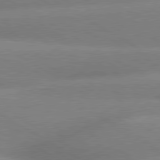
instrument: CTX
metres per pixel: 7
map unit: lApd
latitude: 80.0255
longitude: -155.4993
